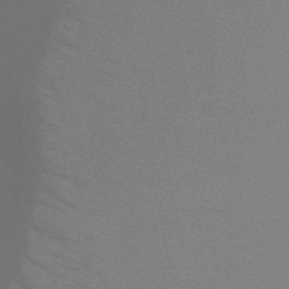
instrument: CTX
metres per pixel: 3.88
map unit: HNb
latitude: -48.7275
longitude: -49.8205
